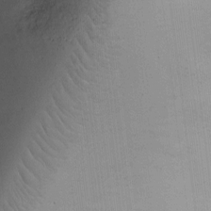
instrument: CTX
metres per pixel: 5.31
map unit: Ht
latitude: -6.7652
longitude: -26.1200
